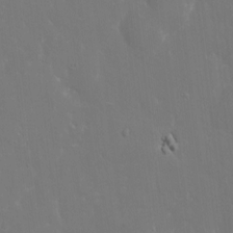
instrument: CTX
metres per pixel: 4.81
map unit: eHh
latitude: 5.9906
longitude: -69.2726
